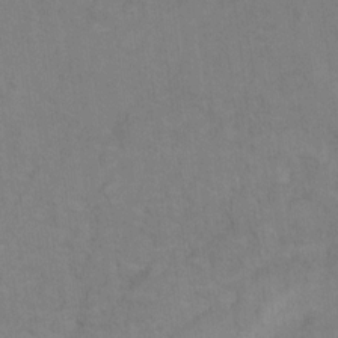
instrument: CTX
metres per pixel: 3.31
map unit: Hto
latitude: 7.5749
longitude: -37.7261
